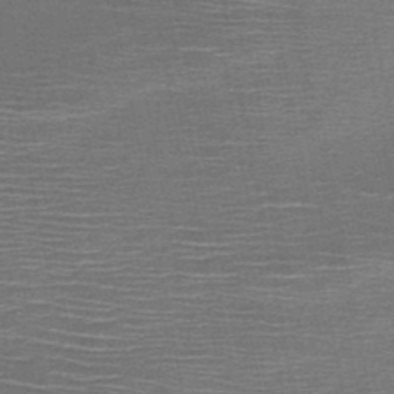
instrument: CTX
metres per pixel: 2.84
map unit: HNb
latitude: -48.3307
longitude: -42.3467
